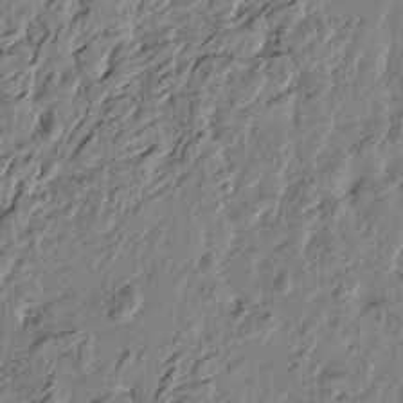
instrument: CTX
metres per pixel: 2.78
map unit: Htu
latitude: -3.0297
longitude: 179.5777
